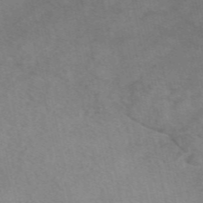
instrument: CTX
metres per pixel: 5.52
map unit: eAb
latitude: 49.8583
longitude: 104.2550
